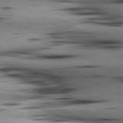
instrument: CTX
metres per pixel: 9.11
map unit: lApd
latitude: 80.6490
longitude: 156.8786
